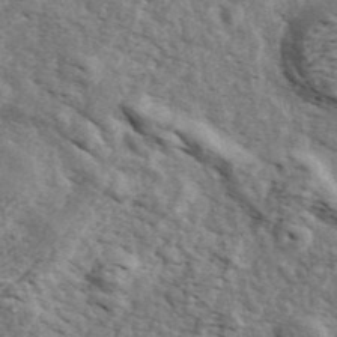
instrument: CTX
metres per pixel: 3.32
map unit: ANa
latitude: 43.9717
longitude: 47.0108
